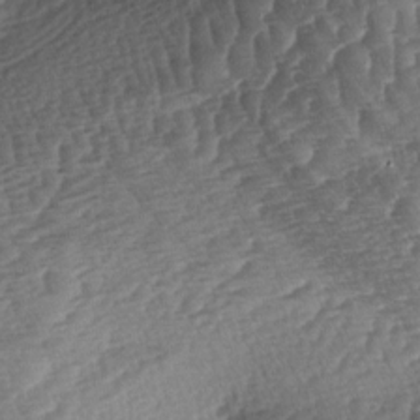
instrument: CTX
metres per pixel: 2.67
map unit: lAa
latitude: -3.4454
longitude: -127.6505
